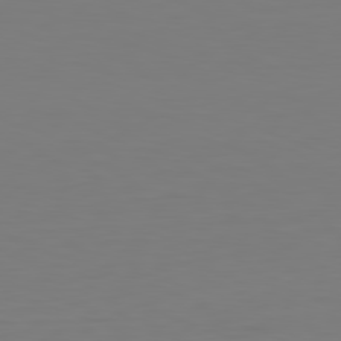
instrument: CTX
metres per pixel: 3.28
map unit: Hpe
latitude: -81.9745
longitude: 8.5574
